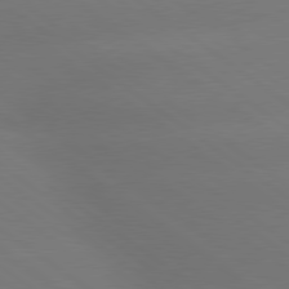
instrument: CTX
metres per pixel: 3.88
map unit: lApd
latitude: 79.3482
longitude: -151.0269
